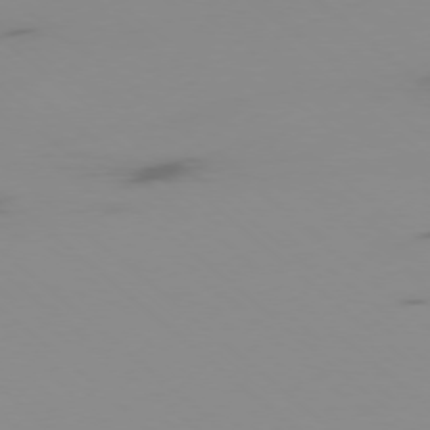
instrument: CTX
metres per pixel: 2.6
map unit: Ap
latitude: -77.3132
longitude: -67.1592
